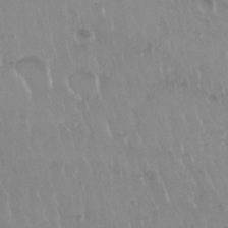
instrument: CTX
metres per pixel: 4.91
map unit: Nhu
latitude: 29.7449
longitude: -56.6868
